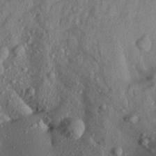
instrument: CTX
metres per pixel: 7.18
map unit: Aa
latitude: 20.5546
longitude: -147.8395
